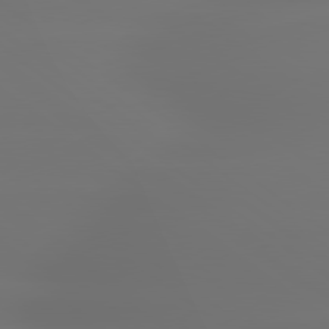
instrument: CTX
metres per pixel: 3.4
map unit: lApd
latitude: 79.5371
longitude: -135.7449
